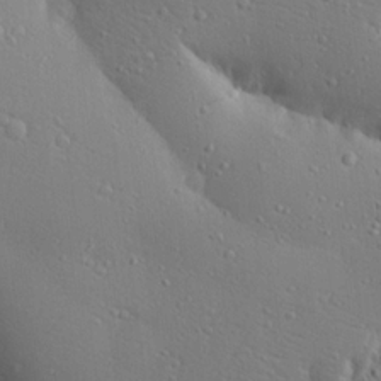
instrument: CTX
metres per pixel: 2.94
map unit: Aa
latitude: 18.0822
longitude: -141.3292
